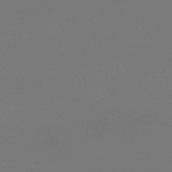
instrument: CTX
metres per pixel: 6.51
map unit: lHb
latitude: -47.1053
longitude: 69.2942
